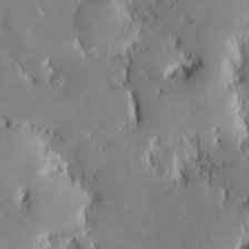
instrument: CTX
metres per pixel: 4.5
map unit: Nve
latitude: -8.5196
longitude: 172.8597
